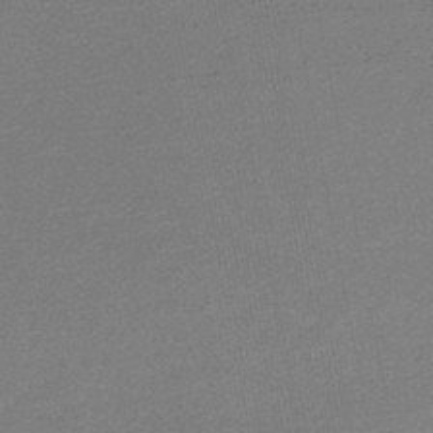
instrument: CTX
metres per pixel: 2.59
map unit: lHb
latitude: -46.7841
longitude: 72.1039
